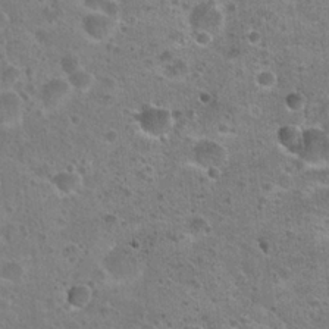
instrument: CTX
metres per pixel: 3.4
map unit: Hto
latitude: 22.8380
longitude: -49.2726
